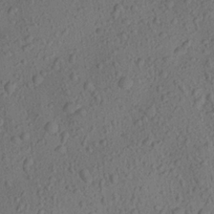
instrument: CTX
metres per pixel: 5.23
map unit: Aa
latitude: 23.1592
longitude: -143.4238
